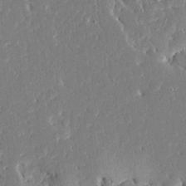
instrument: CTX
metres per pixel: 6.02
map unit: Ave
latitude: 15.9717
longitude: -140.2900
